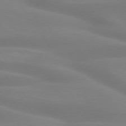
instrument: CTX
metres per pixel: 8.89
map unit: lApd
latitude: 73.8962
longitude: -48.3467
